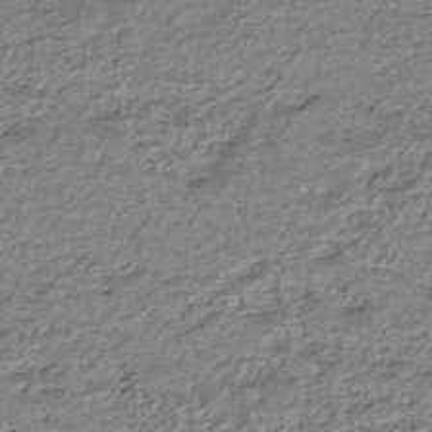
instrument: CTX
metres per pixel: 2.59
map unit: HNhu
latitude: -43.3320
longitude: 101.5588
